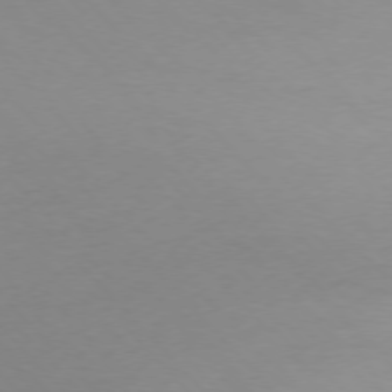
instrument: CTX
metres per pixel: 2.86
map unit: Ap
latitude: -76.6896
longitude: -71.6316
